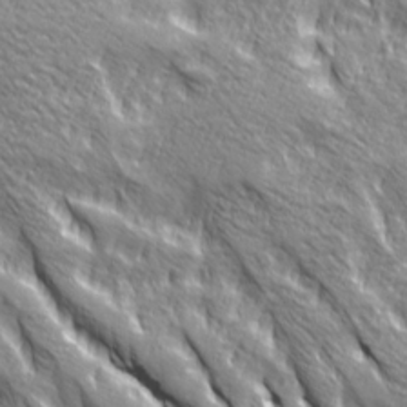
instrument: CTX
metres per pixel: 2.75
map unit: Ave
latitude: 20.6869
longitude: -134.7435
